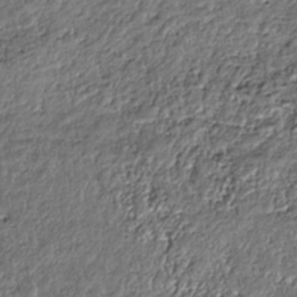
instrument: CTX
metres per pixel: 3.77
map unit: HNhu
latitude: -36.9919
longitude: 33.5210
